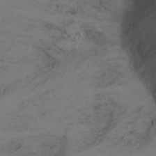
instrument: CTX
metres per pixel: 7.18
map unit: Ht
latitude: -3.5021
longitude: -60.1955
